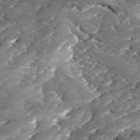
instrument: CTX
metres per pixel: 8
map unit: Ave
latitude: 17.8205
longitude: -136.3090
